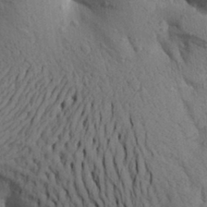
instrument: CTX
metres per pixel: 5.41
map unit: Aa
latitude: 25.4237
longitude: -148.5735
